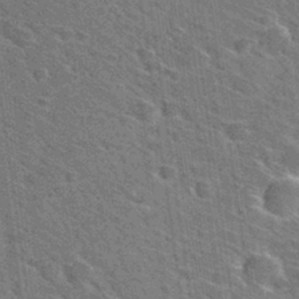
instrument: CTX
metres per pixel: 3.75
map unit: Hto
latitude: 31.6505
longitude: -44.7813
